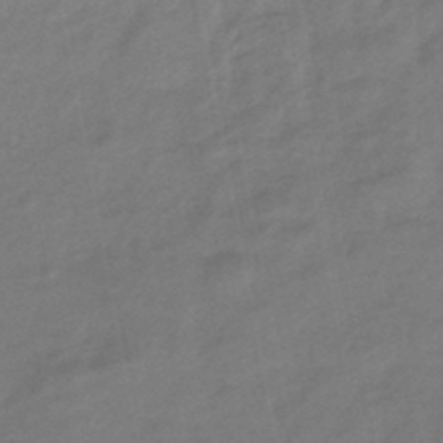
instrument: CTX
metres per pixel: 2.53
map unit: eHb
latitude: -46.1228
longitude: 87.8233
